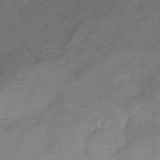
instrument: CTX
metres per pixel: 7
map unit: Nhu
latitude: -24.7085
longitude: -56.9324
